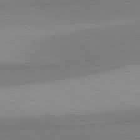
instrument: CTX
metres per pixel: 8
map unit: lApd
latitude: 81.0080
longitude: 158.9352
